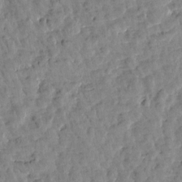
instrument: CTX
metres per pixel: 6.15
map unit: Htu
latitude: 1.7260
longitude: -179.7450
